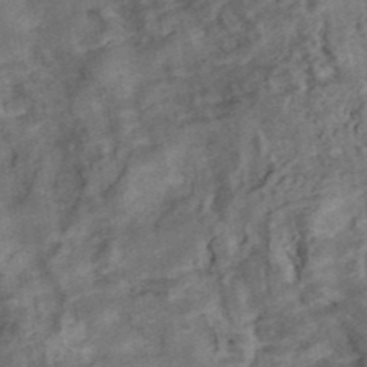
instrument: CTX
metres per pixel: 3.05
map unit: ANa
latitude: 42.4412
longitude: 16.8975
